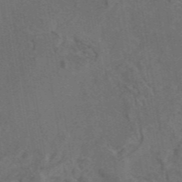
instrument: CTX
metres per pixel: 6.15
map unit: eAb
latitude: 46.1578
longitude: 109.6344
